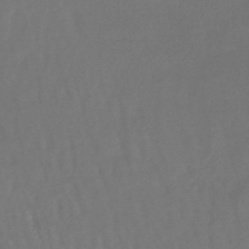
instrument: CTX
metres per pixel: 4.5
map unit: lHb
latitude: -45.1620
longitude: 76.7463
